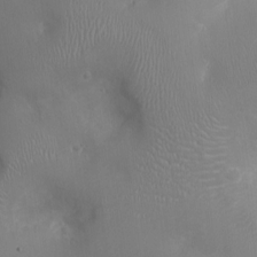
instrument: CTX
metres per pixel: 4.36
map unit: Ht
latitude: -3.7477
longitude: -16.0822
